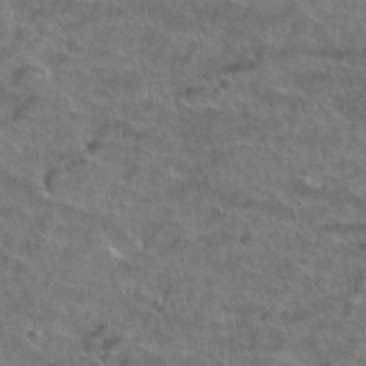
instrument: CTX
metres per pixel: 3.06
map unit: Hto
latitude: 38.8758
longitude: -43.6127
